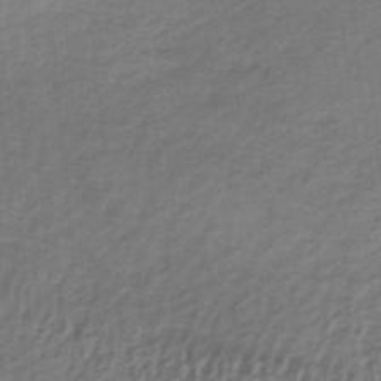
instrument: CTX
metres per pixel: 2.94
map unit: lHb
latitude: -35.0675
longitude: 60.2739
